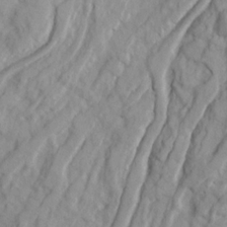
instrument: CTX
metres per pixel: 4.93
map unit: Ave
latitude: 22.6868
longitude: -132.2900
